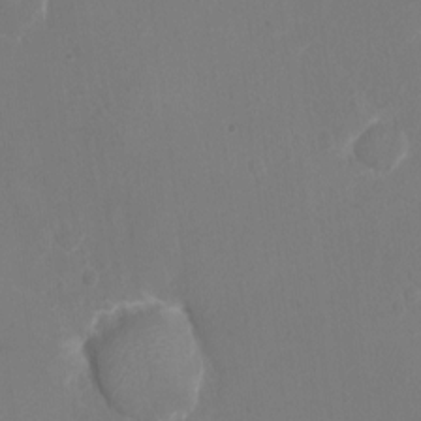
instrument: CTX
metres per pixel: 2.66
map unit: Ht
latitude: -18.4251
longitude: -43.9906
